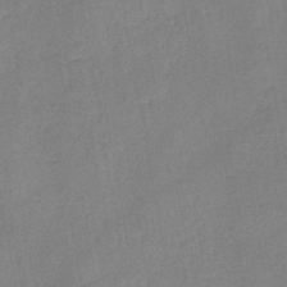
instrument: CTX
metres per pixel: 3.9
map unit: HNb
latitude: -46.1605
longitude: -37.8772
